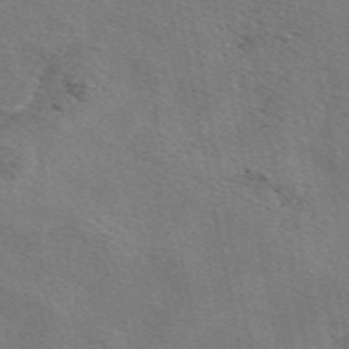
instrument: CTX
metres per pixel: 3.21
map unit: eAb
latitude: 50.7057
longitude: 109.7667
